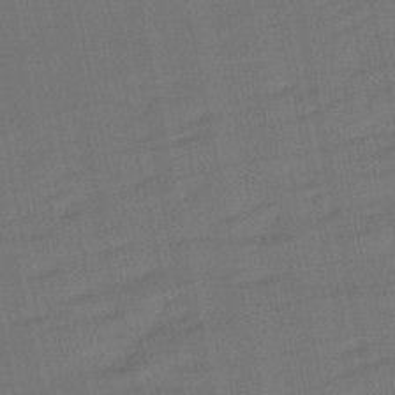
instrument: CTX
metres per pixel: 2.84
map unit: eHb
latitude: -49.7667
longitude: 78.4440
